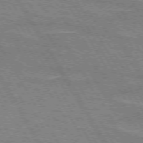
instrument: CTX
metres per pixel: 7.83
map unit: lApd
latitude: 72.5546
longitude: -55.8016
